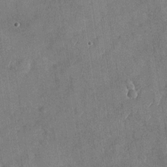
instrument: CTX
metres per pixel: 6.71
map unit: Nhu
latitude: -28.0661
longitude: -62.4412
